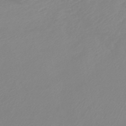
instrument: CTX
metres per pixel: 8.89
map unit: lHb
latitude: -45.8233
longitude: 64.9920
